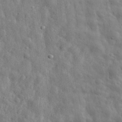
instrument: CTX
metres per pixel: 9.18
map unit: eHh
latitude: 31.5749
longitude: -73.1781
